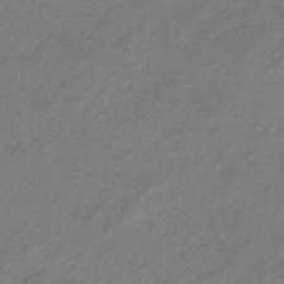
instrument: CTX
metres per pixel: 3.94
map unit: HNb
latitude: -32.8030
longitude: 59.1242
